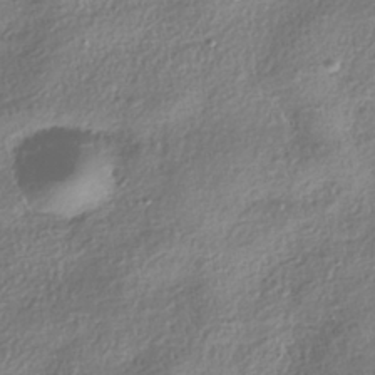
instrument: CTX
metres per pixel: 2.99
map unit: HNhu
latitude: -40.3684
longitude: 101.9178
